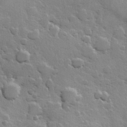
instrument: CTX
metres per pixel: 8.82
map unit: Hve
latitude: 23.6505
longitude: 149.0487
